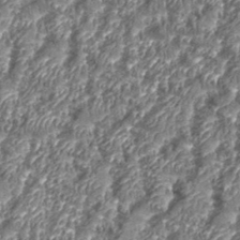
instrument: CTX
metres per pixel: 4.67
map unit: eHh
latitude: 35.7260
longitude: -137.2537
